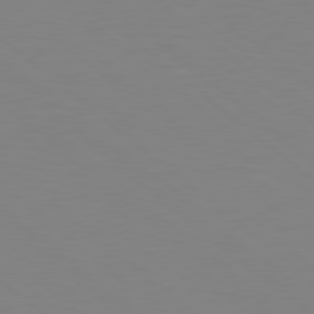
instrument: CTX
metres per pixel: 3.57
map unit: Hpe
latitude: 78.6869
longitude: -165.6505
